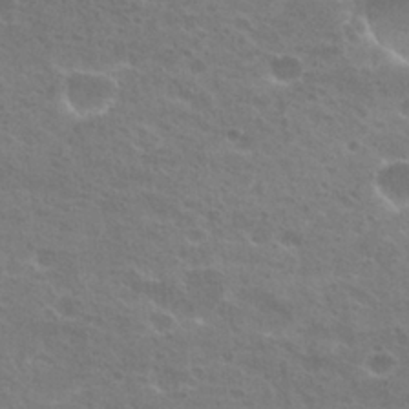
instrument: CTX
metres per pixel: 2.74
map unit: Hto
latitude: 25.6504
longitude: -36.2712
